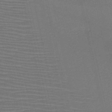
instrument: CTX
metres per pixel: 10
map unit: HNb
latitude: -47.1431
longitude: -41.4804
